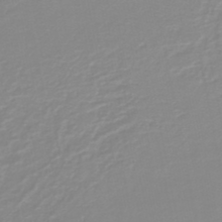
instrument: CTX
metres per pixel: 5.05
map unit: lHb
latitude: -44.4251
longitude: 55.0487
